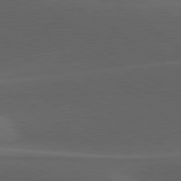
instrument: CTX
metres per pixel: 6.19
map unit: lApd
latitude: 79.1214
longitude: -49.9717
